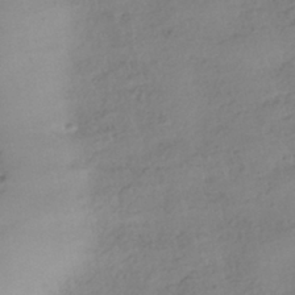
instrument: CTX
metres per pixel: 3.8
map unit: HNhu
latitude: -40.5763
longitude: 97.9178
